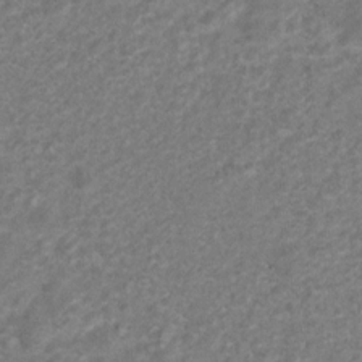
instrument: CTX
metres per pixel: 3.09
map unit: Hto
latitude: 6.7246
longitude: -31.3860
